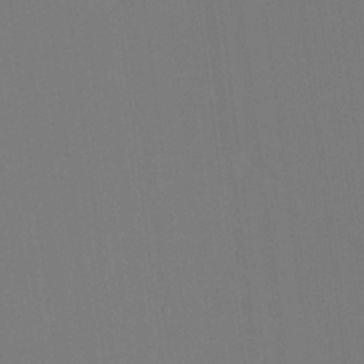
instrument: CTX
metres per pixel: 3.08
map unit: HNhu
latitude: 5.1214
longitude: 12.4440
